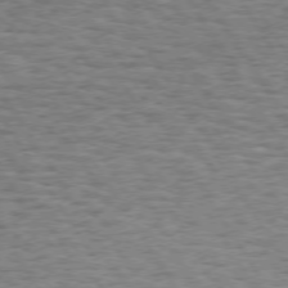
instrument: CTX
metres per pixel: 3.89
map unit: Hpe
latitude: 73.1781
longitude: -130.3657
